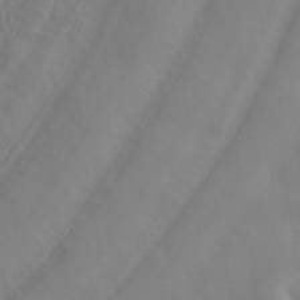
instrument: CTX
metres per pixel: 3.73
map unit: ANa
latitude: 38.0822
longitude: 23.1431
